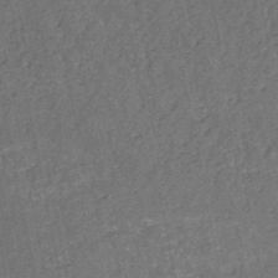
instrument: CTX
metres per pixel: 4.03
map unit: HNb
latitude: -51.6344
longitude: -49.4237
